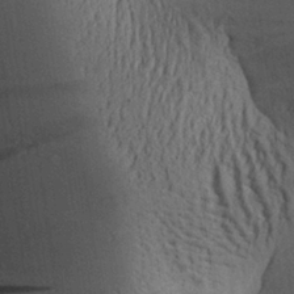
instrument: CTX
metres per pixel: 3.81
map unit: Aa
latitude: 27.9717
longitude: -136.3845
